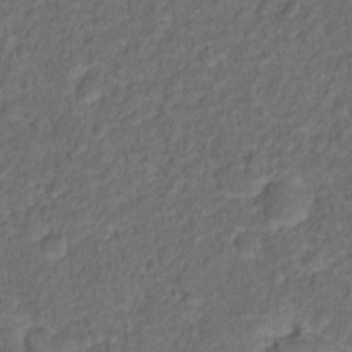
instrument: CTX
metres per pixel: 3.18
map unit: Hto
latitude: 12.5735
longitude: -37.6694
